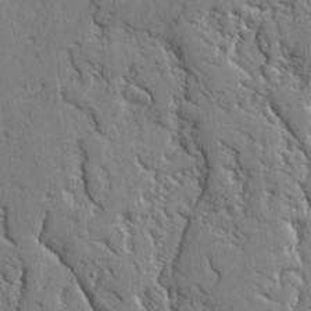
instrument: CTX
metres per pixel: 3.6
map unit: lAvf
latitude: -2.3495
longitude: -109.0080
